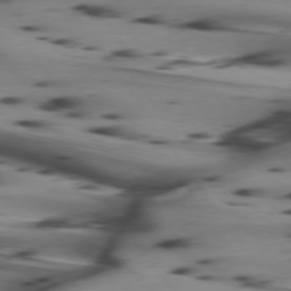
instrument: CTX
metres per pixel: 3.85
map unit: lApd
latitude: 74.8191
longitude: -64.5924
